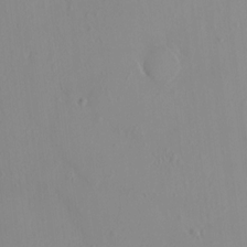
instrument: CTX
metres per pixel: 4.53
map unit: HNhu
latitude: 2.4601
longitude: 7.0108
